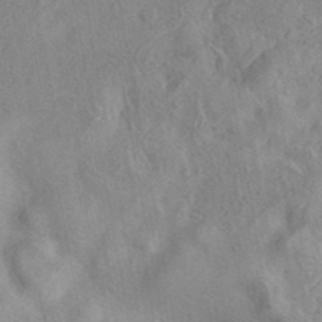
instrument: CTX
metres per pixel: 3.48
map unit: eAb
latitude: 40.6112
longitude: 105.6344
